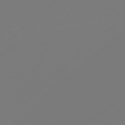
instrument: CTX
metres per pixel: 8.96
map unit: Hpe
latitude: 76.5545
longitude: -131.1970
